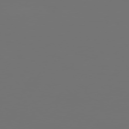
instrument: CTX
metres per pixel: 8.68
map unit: Hpe
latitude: 75.0647
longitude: -129.5938
